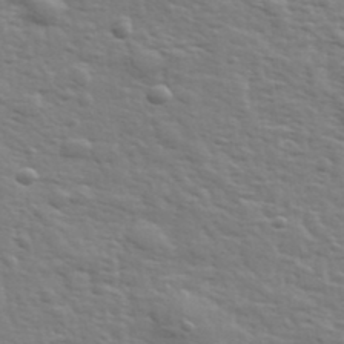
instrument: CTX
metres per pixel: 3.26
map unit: eHh
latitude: 35.6882
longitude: -80.8191
